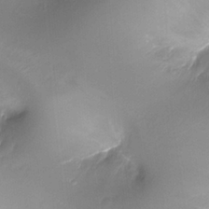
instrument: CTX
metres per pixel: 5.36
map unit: Ht
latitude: -17.3699
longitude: -44.6679
